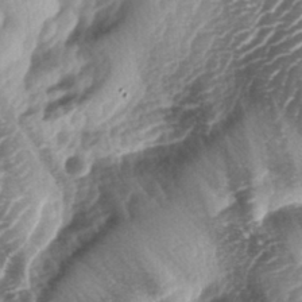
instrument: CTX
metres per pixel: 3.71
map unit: lAa
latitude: -4.4440
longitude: -126.9136
